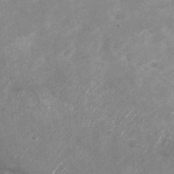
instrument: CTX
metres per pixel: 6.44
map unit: Nhu
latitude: -28.4251
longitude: -75.3482
